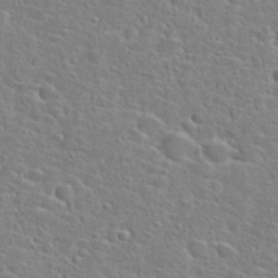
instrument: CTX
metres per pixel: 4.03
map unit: Hto
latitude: 25.1214
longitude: -47.8773
